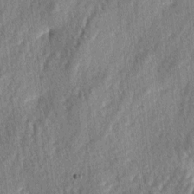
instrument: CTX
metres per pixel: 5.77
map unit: lAa
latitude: -5.3131
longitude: -126.4790
